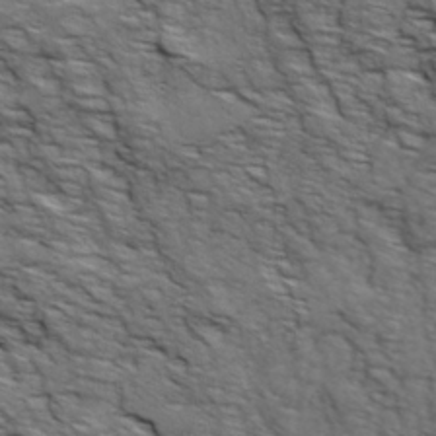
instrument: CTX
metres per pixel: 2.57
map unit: Ave
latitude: 19.0458
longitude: -135.0836
